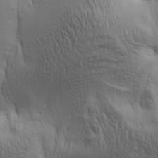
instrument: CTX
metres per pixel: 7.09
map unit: lAa
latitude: 5.1403
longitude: -113.0647
